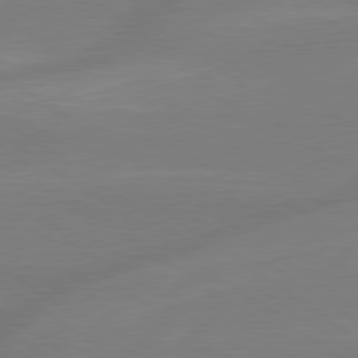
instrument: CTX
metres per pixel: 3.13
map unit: lApd
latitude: 79.2537
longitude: -142.6302
